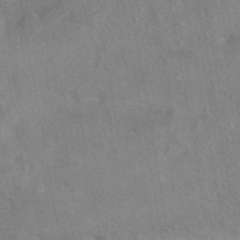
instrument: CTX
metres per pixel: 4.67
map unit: eAb
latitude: 41.3859
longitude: 104.1605
